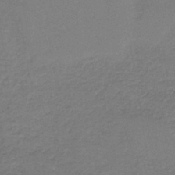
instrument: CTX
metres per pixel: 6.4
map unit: HNb
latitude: -42.8408
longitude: 49.3510
